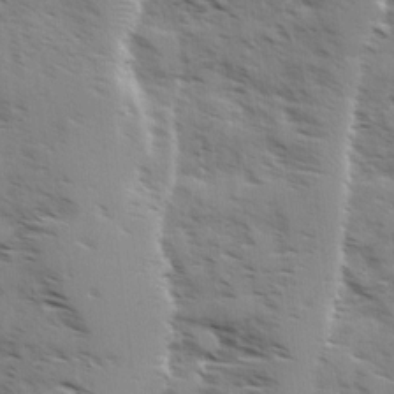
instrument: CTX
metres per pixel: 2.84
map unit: Ave
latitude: 1.0836
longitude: -110.6680
